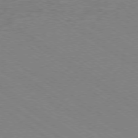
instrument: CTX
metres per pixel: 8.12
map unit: Ap
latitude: -78.7463
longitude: -85.5371
